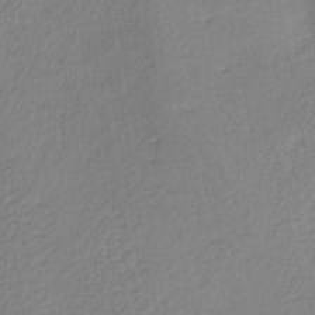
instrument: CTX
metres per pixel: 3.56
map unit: lHb
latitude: -40.8975
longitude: 72.9919
